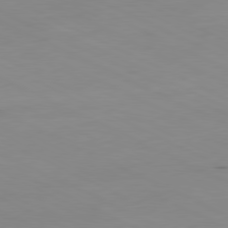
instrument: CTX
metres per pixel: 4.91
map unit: Ap
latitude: -81.1431
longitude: -94.3090
